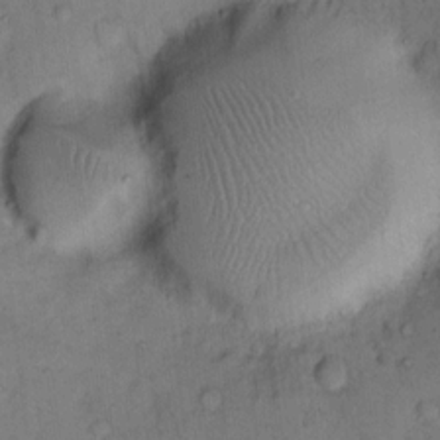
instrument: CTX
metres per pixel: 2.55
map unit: eHh
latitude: 12.8380
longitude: -62.8002
